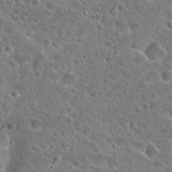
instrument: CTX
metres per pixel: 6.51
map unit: Hto
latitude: 25.0836
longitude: -46.2145
